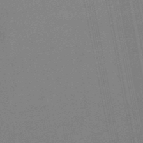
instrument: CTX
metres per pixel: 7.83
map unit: lHb
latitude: -48.5007
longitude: 68.5573
